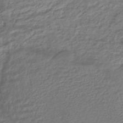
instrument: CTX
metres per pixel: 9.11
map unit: HNhu
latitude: -44.3873
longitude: 102.7652
